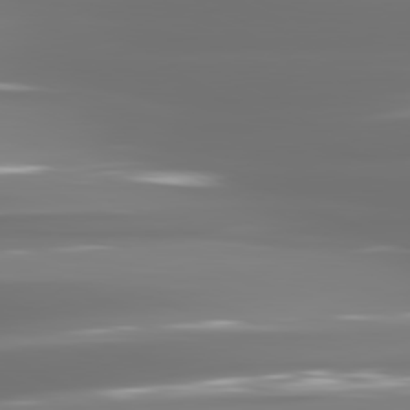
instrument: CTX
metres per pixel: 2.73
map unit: lApd
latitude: 81.4426
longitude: -137.3104
